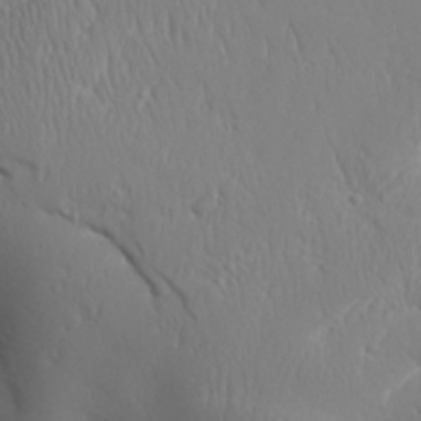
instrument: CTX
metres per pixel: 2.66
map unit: Aa
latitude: 31.5560
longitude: -143.2915
